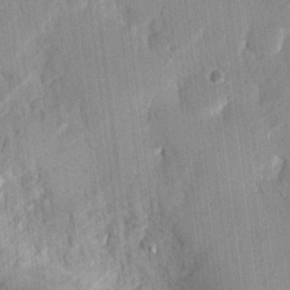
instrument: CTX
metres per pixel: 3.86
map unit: eHh
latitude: 13.3482
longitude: -69.5182
